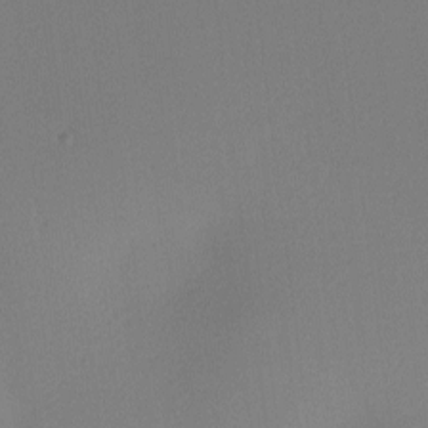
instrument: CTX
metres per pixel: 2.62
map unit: lAa
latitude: 2.4601
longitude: -115.5182
